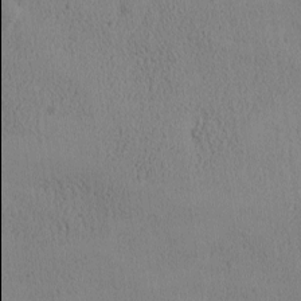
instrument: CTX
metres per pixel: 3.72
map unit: Ave
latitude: -8.7652
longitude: -121.9906
